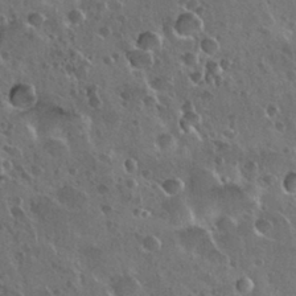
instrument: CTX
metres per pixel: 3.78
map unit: Nhu
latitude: 30.3845
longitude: -55.8205
